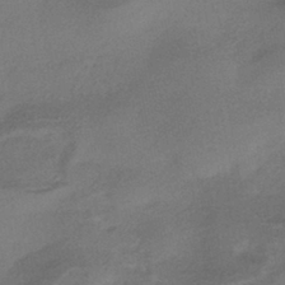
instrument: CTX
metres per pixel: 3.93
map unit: HNhu
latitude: -41.4832
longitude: 92.5385
